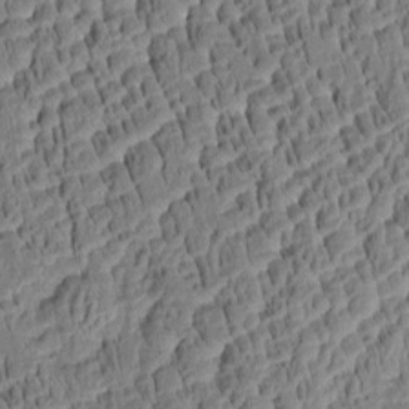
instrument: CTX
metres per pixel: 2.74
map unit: Aa
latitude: 8.4979
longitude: -133.2726
